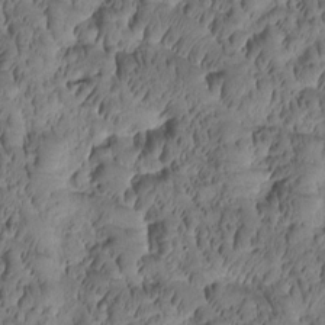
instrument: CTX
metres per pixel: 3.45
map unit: Htu
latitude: -2.2739
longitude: 171.5021
